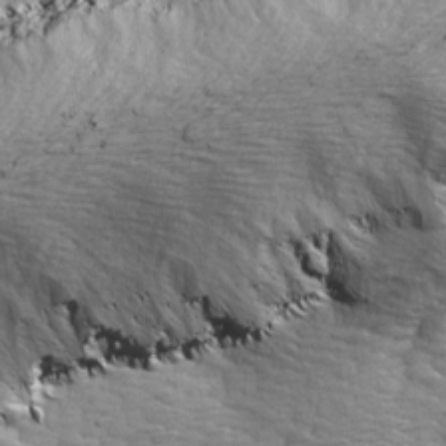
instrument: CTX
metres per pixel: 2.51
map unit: Ave
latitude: 14.4412
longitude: -104.7247
